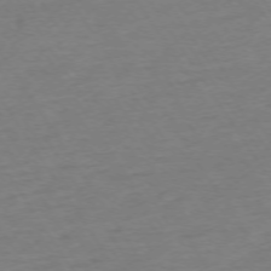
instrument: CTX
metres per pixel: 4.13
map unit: Ap
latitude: -73.9745
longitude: -86.0822
